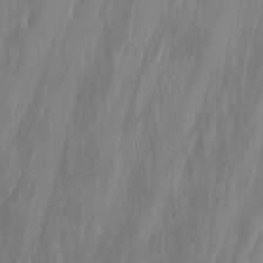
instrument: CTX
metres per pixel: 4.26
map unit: Nhu
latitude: -14.1417
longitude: -62.4034
